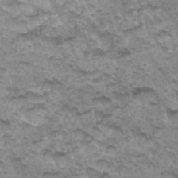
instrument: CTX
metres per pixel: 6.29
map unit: Hto
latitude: 33.8583
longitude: -47.4049
